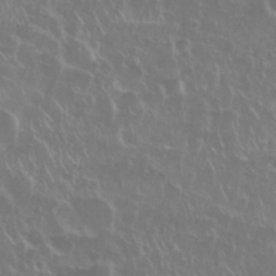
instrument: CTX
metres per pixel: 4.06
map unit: Nhu
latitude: 28.2711
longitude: -61.4048
